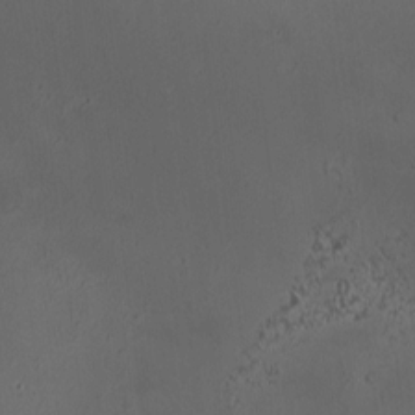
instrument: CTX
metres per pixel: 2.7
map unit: HNhu
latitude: 5.8772
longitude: 9.8611
